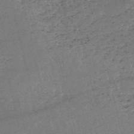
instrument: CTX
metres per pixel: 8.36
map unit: HNb
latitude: -51.6155
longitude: -40.7813
